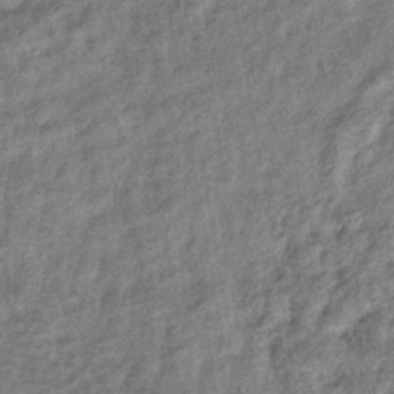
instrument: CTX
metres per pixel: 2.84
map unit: eHb
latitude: -39.7478
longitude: 81.0109
